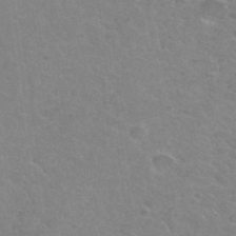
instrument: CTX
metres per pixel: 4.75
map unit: Hto
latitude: 35.1592
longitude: -50.5167
